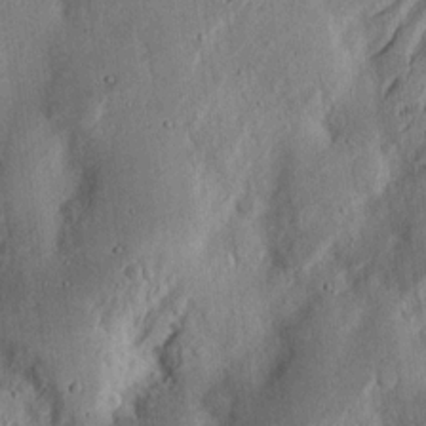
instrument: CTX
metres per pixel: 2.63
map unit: Ht
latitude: 14.1200
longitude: -74.1200
